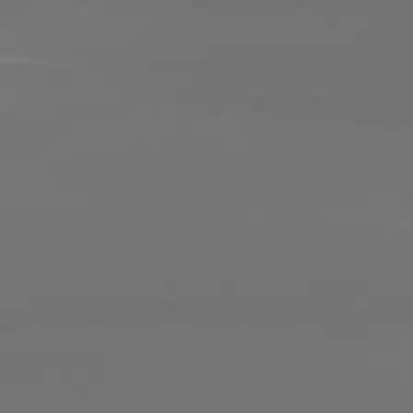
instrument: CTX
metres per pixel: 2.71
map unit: lApd
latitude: 81.7072
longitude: 155.8989
